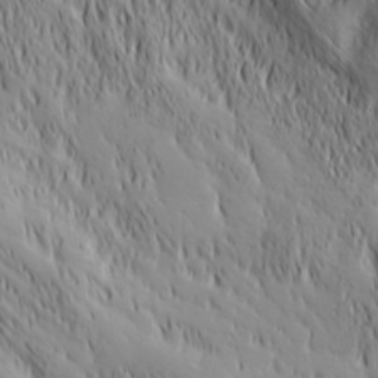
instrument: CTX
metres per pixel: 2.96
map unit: Hve
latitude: 32.5168
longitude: 149.3888
